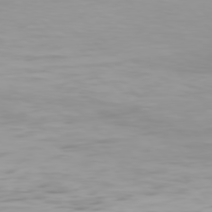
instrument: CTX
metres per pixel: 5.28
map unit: Hpe
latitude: 76.5168
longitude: -133.4993
